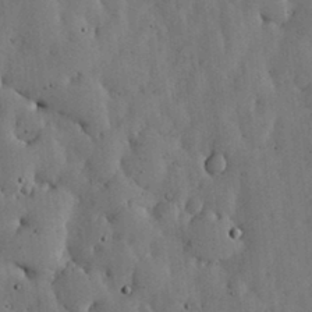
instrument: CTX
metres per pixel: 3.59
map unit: lHvf
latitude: 19.2159
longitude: -114.2900
